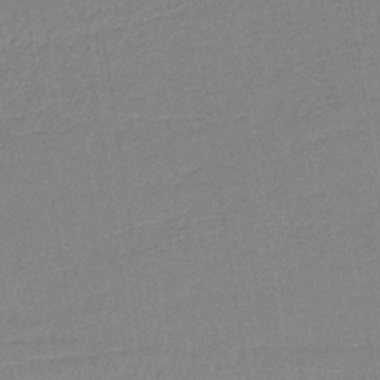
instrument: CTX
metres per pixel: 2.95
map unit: HNb
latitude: -36.9541
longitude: 56.9541
